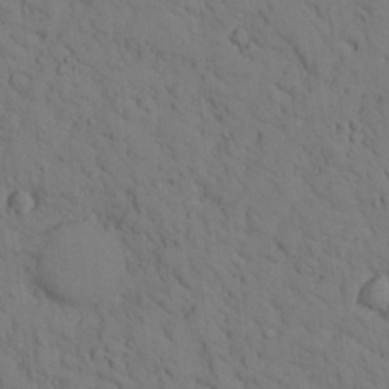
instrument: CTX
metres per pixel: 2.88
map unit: lHvf
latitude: 14.1200
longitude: 178.0283
